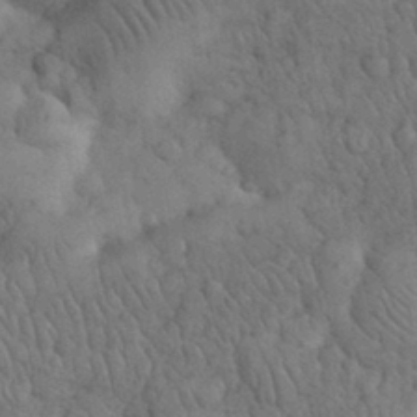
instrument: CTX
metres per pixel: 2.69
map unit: eHh
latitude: 32.3467
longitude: -67.4426
